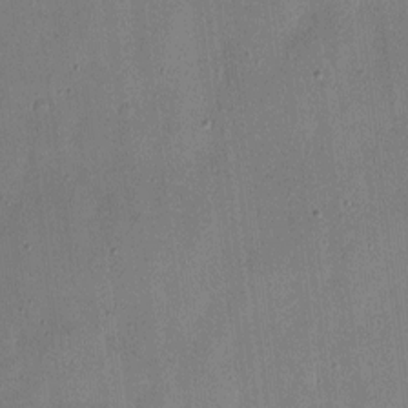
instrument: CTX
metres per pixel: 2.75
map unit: eHh
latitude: 4.8758
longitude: -71.2348
